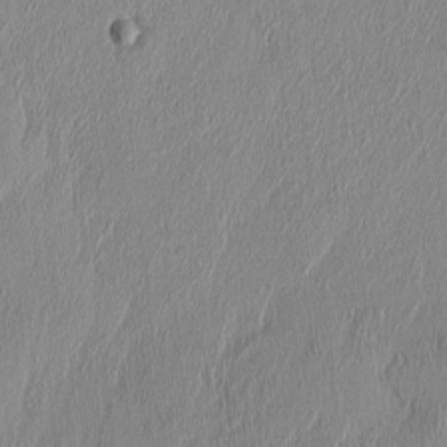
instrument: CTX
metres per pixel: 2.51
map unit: HNhu
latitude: 1.4426
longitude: -6.3278
